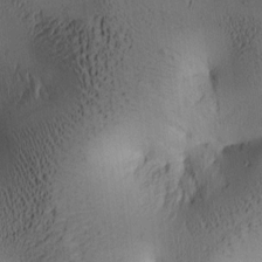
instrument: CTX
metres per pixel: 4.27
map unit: lAa
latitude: 5.7827
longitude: -113.9717
